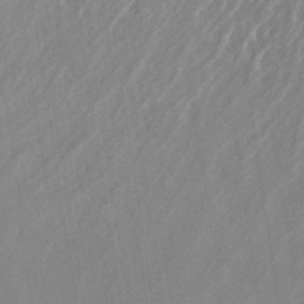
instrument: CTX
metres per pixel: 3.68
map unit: eHh
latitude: 33.9906
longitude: -132.8191
